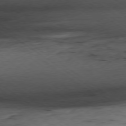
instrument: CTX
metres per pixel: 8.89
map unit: Hpe
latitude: -79.1620
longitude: 12.7841
